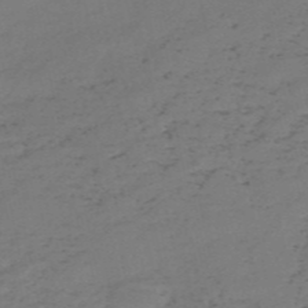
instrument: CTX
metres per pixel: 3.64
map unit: HNb
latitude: -55.2376
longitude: -43.8017
